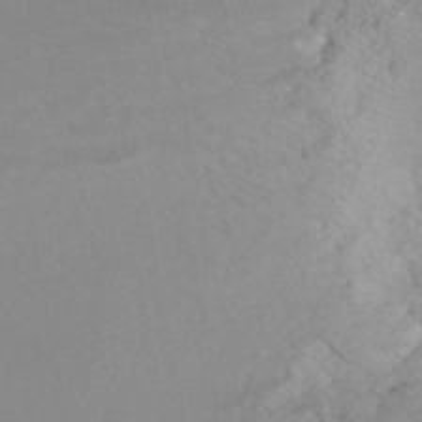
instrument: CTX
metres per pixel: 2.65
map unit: HNhu
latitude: -47.2376
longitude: 97.2187
